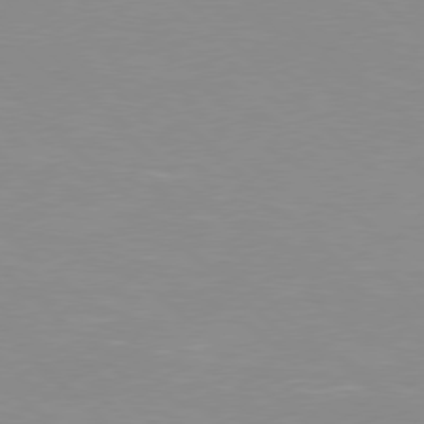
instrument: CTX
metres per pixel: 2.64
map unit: Hpe
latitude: 77.5560
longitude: -161.1214
